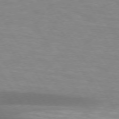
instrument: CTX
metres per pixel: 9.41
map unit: lApd
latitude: 73.9717
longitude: -53.0648
